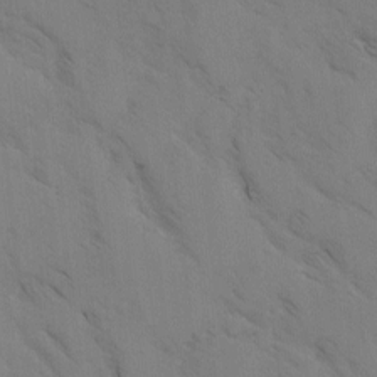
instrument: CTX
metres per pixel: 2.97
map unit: Ave
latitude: -0.6897
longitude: -111.6316
